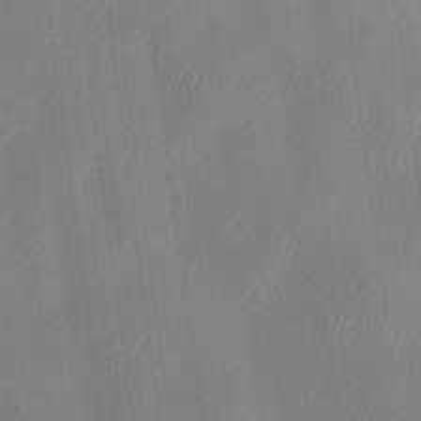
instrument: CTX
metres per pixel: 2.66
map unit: HNhu
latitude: 6.1200
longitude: -6.4034
